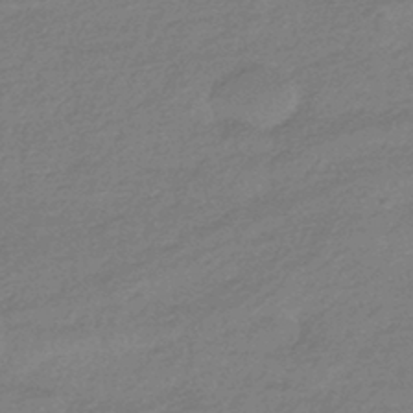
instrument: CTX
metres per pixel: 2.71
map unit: HNhu
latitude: -42.8785
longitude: 93.2754
